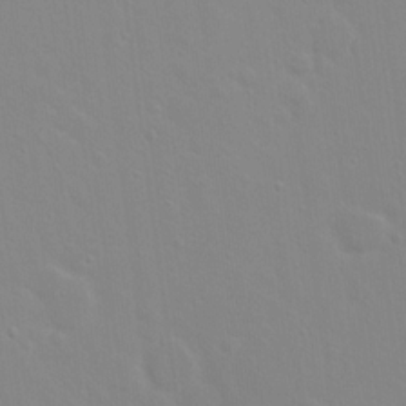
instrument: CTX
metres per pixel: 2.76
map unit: Hto
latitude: 16.7435
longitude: -39.6505
